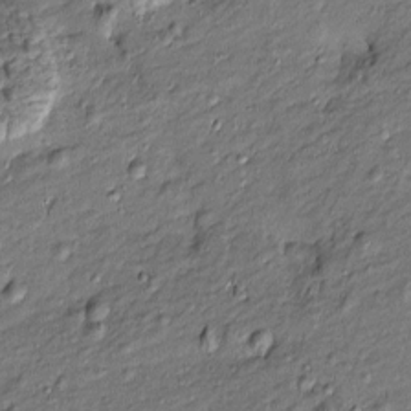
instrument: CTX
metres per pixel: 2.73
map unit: Htu
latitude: -7.8233
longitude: 177.3888
